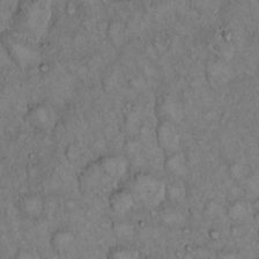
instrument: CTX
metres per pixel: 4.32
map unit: Hto
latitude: 15.3293
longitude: -57.1592
